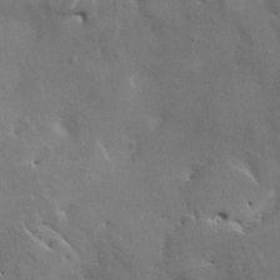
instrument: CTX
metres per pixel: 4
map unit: HNhu
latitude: 4.1389
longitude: 4.2361
